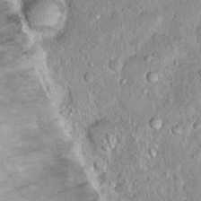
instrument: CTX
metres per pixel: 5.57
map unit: Hto
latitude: 14.1389
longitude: -33.8961
